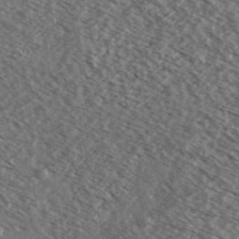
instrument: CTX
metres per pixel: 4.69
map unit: Ave
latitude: 38.3845
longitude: -110.1200
